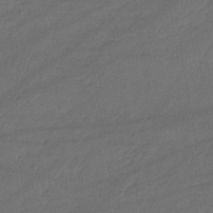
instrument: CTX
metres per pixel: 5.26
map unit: lHb
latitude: -38.6519
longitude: 69.1809
